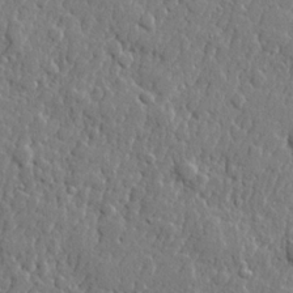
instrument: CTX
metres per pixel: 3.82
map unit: lHvf
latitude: 22.4601
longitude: 143.3887
